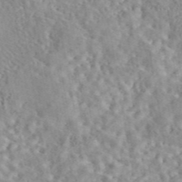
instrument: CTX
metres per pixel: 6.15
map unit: eAb
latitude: 44.2711
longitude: 116.8974
